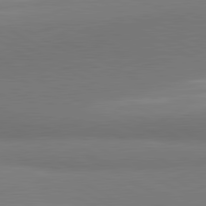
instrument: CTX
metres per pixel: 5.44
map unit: lApd
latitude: 81.2537
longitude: 159.5966
